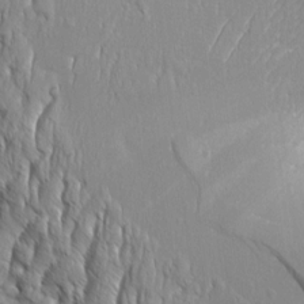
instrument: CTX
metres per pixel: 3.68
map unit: Aa
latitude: 8.4790
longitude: -132.4034
